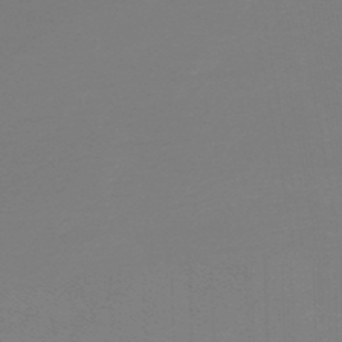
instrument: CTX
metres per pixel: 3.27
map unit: lHb
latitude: -45.1431
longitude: 63.7288
